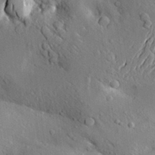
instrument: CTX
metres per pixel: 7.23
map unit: Aa
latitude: 21.2915
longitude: -150.3278
